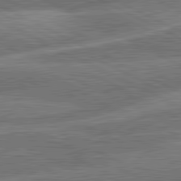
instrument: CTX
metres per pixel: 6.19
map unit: lApd
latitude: 81.3293
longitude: -166.7246
